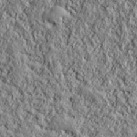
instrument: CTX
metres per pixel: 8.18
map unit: lHvf
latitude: 38.3845
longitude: -91.7828
